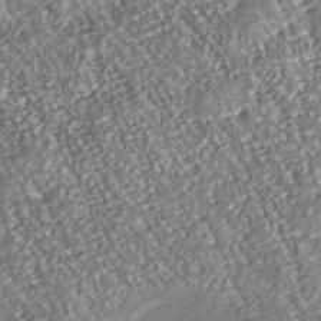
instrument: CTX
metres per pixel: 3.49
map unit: Nhu
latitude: -38.4818
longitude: -80.5924
